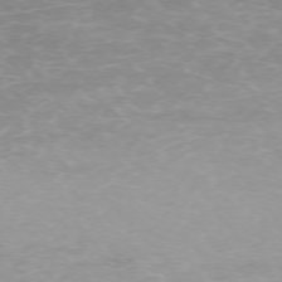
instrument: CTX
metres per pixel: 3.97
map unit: Ap
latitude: -74.4251
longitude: -76.9136
